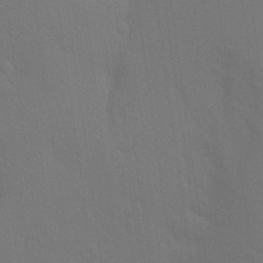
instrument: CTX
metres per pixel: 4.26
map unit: Aa
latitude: 26.8569
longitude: -145.9150
